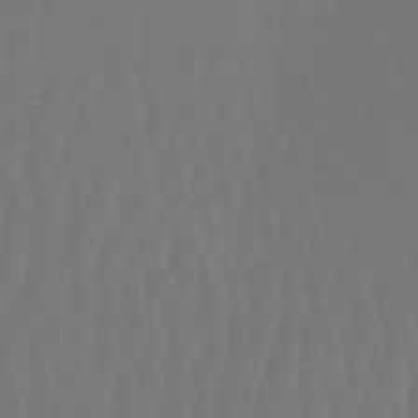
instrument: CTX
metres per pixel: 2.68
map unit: lHb
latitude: -47.5210
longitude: 61.6911
